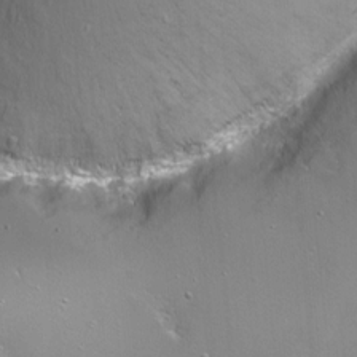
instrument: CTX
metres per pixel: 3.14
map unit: Nhu
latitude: -7.1809
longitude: -46.4034
